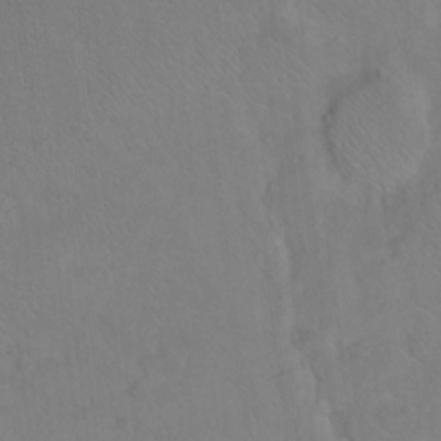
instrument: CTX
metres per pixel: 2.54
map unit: Hto
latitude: 13.0837
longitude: -36.7058
